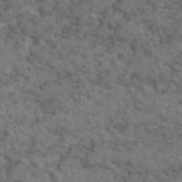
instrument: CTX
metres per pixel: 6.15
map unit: eAb
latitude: 46.4223
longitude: 118.2739
